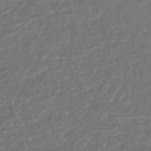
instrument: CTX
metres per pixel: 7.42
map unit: HNhu
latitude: -47.7099
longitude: 96.8786
